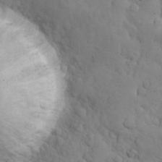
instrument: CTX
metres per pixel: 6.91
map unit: Nhu
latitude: 28.2333
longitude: -68.8569
